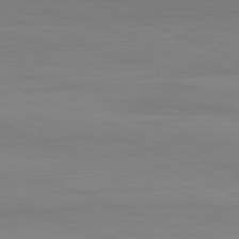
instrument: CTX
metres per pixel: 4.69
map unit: Hpe
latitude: -82.1039
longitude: 20.4818
